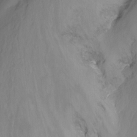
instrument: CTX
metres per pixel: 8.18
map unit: Nhu
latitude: -13.9367
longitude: -61.4804
